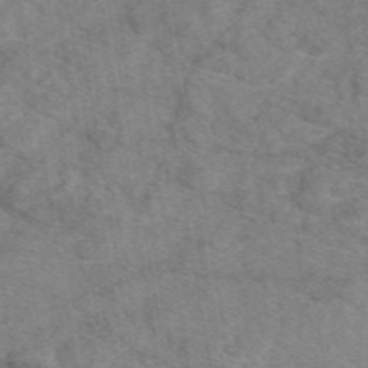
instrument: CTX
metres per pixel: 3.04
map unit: eAb
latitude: 49.0458
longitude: 111.0297
